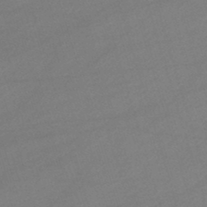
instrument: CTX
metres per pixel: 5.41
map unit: lHb
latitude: -46.9919
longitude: 63.4832
